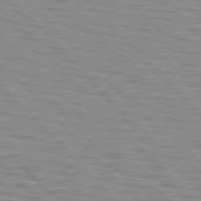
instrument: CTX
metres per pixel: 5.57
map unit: lApd
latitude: 76.8380
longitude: -77.5560
